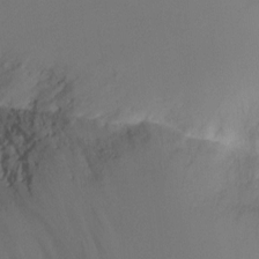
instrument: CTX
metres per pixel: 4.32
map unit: Ht
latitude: -9.5777
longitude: -31.7261
